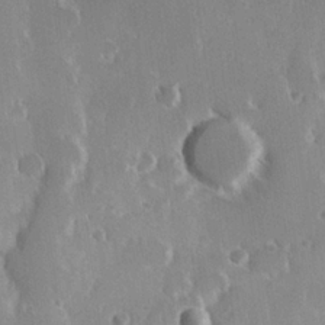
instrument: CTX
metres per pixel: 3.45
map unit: Hve
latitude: 23.5560
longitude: 146.7652
